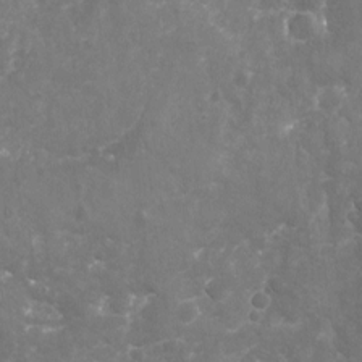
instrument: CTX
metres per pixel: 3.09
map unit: Nhu
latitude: -19.3510
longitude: -57.4426
